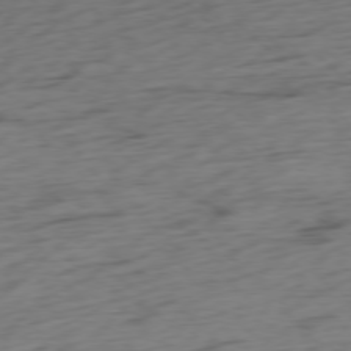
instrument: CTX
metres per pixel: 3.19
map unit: Ap
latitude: -77.2187
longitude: -79.5749
